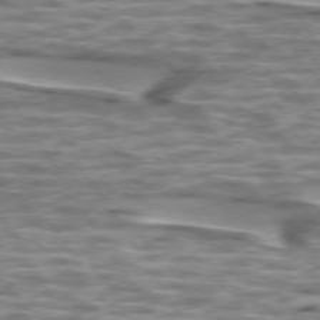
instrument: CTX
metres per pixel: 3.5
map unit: lApd
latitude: 74.4034
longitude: -56.8191
